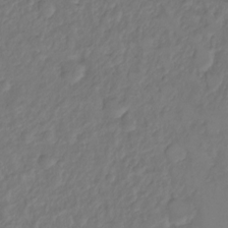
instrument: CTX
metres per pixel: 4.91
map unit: Ht
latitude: -10.0850
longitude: -35.9150
